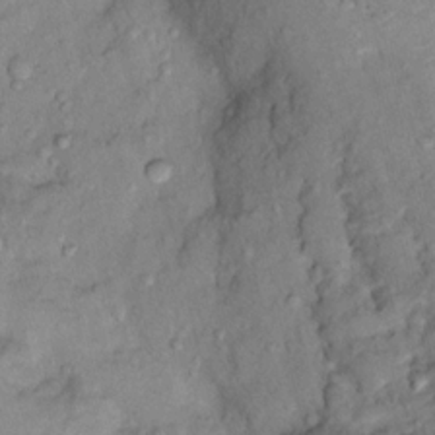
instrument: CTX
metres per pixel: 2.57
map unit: Nhu
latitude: 13.6127
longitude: -29.1970
